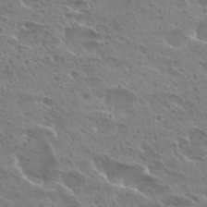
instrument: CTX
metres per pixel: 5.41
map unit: Hto
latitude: 27.5182
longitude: -40.5356
